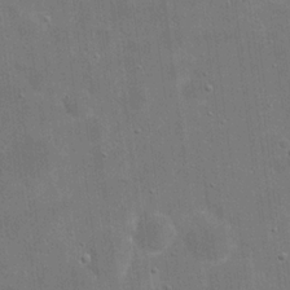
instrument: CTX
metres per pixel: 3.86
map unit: eHh
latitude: 20.1389
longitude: -66.5545
